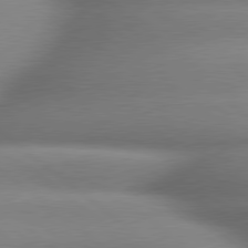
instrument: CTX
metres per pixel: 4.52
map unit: lApd
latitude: 79.8584
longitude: -163.9528
